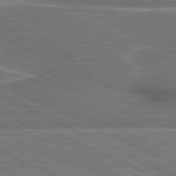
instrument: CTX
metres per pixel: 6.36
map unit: lApd
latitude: 81.1403
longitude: 140.4062
